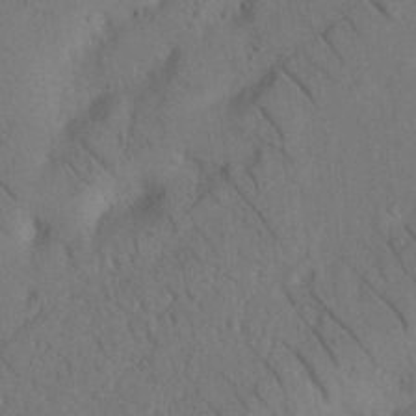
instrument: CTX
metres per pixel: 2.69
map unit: Nhu
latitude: 22.4790
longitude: -74.2145
